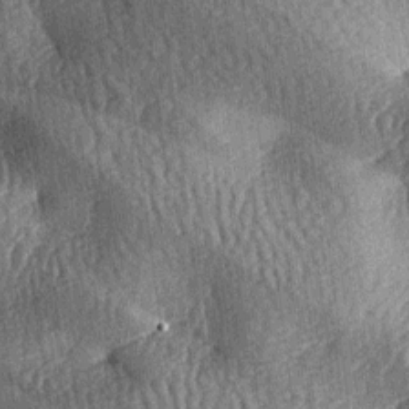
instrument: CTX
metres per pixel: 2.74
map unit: lAa
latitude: -7.5399
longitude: -127.7072
